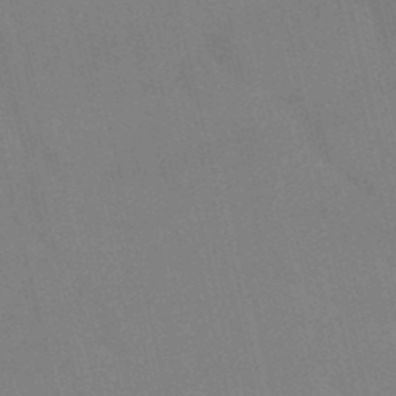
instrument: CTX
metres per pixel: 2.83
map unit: lHb
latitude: -49.1242
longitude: 70.9920
